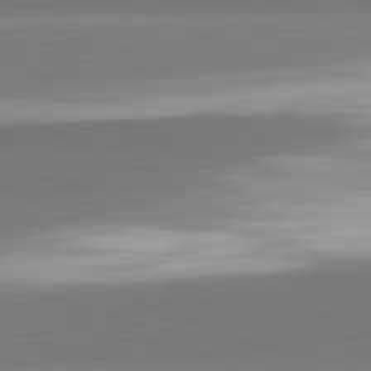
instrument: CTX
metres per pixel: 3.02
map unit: lApd
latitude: 82.3656
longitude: 153.5399
